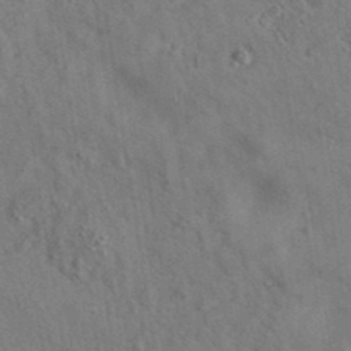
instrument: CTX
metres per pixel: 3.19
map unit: eAb
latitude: 34.9135
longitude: 110.3117
